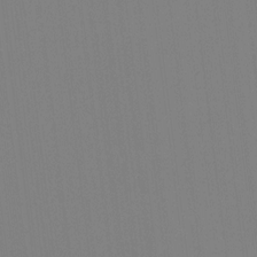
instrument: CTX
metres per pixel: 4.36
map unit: HNhu
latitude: 7.0458
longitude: 5.1053
